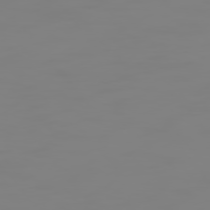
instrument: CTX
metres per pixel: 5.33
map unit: Hpe
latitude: 74.9136
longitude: -127.5749
